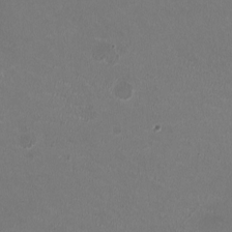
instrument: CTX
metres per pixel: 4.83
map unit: HNhu
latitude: -2.4817
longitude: -2.5734
